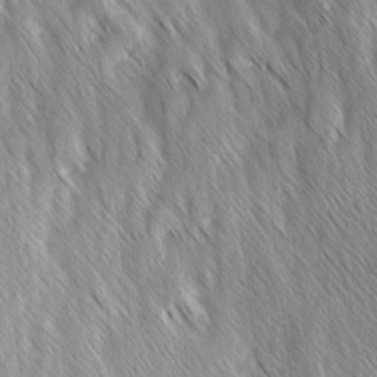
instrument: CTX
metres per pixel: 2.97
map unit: Ave
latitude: 9.1025
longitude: -104.8947
